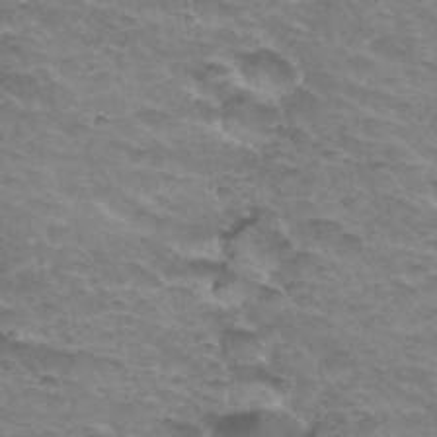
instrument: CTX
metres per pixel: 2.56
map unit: Hto
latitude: 33.6883
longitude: -46.7058
